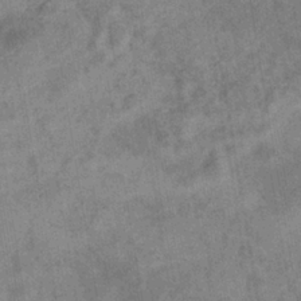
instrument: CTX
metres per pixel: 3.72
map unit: eHb
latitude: -35.2187
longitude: 76.5574
